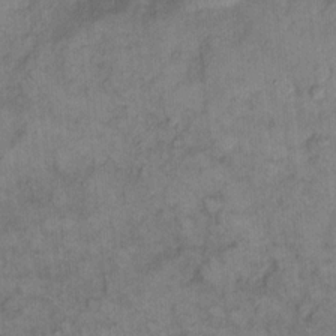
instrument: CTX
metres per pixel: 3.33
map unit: eHh
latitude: 13.4804
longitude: -64.8380
